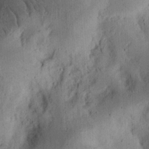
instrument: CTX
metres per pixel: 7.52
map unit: Ht
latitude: 14.4223
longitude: -74.4034
